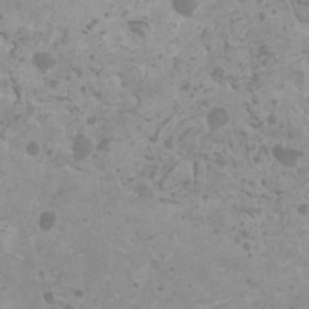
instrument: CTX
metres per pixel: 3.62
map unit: HNhu
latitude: 0.8191
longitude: 2.1605
